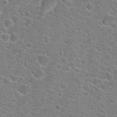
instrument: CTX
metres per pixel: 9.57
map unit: Hto
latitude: 22.4790
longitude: -44.7624
